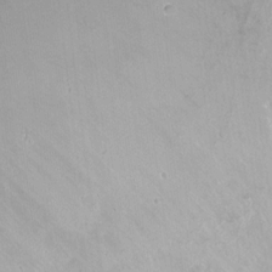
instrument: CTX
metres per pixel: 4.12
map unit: Nhu
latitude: -10.8786
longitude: -36.9703
